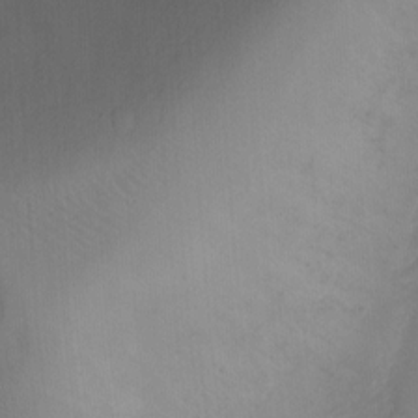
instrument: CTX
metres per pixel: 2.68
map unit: Ht
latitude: -5.3887
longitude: -25.8961
